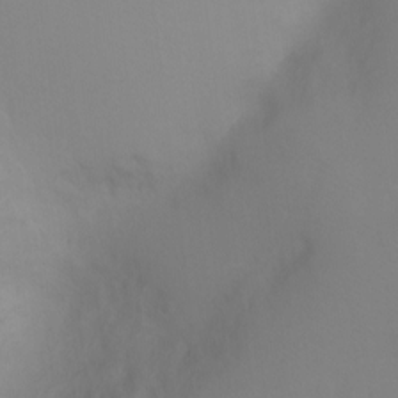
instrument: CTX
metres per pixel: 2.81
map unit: Ht
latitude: -4.9919
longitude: -28.0822
